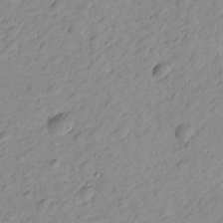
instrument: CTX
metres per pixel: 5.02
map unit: Htu
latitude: -0.2173
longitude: -175.3293
